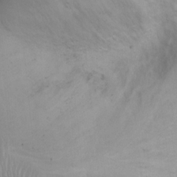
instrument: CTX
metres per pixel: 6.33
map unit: Ht
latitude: 3.0080
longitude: -26.2145
